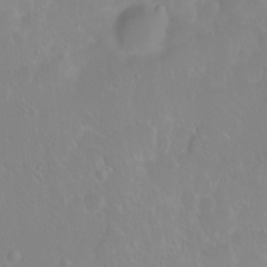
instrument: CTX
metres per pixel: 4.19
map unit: eHh
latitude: 1.1970
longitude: -54.8380
